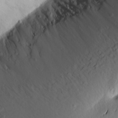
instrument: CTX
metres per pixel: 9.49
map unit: Aa
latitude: 14.6869
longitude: -140.6112
